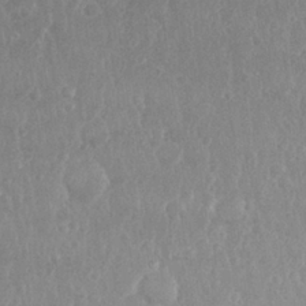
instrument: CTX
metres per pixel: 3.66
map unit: Nhu
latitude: 26.0633
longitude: -51.0458
